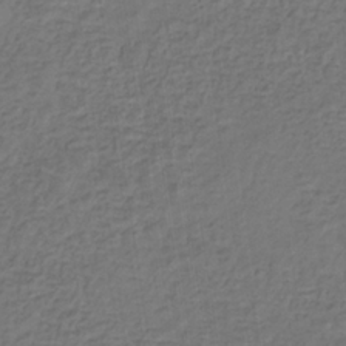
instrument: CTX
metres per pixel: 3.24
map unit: eHb
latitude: -32.5007
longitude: 72.8786
